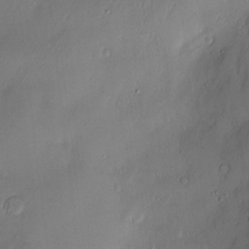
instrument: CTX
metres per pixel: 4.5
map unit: Hve
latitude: -10.7652
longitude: 173.5966
